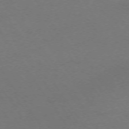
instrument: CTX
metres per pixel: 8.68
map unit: Ap
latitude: -74.7841
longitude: -74.0255
